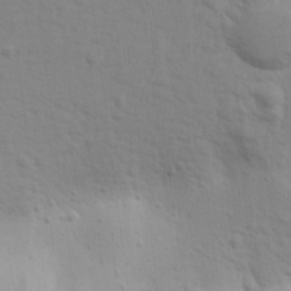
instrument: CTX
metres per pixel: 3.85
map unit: Aa
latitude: 15.7261
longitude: -142.4790
